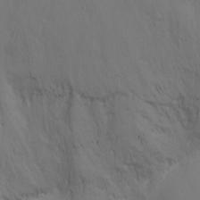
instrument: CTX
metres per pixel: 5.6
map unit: Ht
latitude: 0.5168
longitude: -20.7813
